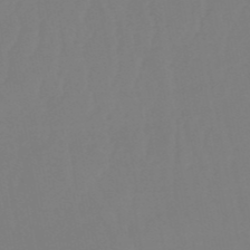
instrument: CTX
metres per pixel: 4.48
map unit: eHb
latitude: -50.8975
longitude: 74.0094
